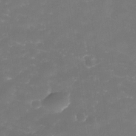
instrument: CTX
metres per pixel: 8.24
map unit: Nhe
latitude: -35.1620
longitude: -145.3670
